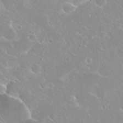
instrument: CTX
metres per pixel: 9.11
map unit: Hto
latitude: 26.7246
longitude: -40.3089
